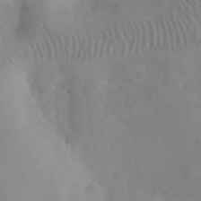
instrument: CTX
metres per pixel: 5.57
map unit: eHh
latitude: 25.3103
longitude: -66.7813
